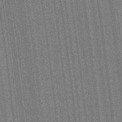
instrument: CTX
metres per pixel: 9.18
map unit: Aa
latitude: 27.8772
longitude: -147.4238
